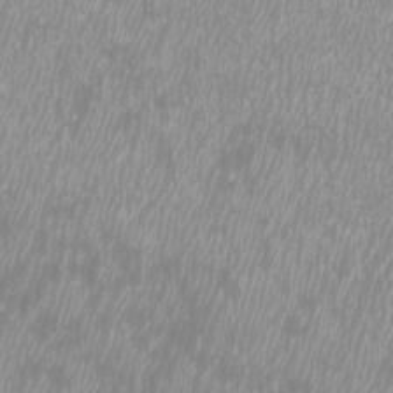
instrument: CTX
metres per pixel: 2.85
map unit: Htu
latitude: -8.7274
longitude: -75.8583
